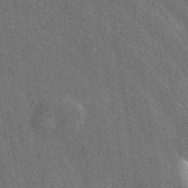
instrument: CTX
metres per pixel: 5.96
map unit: ANa
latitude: 43.8583
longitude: 46.2361
